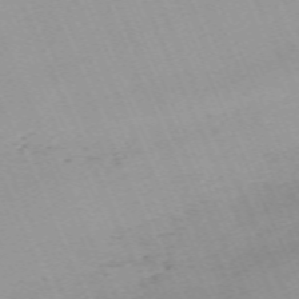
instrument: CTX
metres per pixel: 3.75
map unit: Nhu
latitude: -67.4076
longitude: 38.9731
